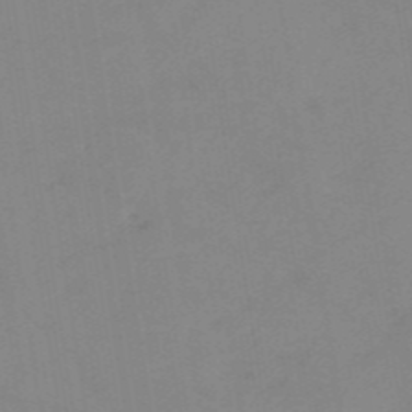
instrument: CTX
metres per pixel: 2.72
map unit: HNb
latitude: -53.9178
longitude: -48.9325
